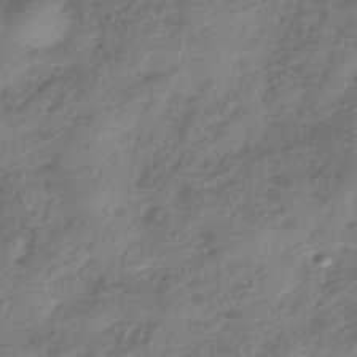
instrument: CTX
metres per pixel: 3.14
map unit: HNhu
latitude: -41.7100
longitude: 107.1242
